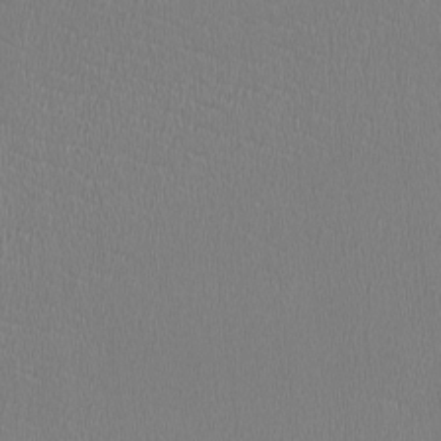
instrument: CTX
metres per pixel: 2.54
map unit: HNhu
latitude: -3.1431
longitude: -2.1766
